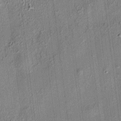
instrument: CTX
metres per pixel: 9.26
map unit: HNhu
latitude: 12.4034
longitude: 9.8044
